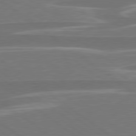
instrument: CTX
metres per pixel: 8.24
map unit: lApd
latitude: 79.2159
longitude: -94.2901
